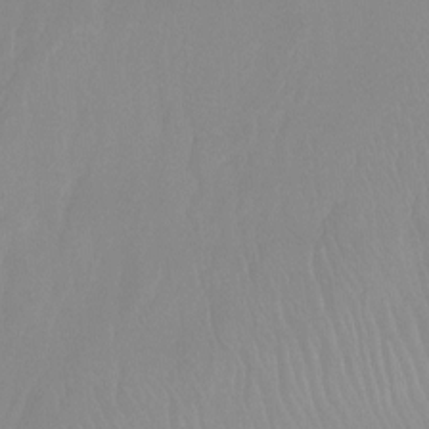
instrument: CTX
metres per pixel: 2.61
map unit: Nhu
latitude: -14.2929
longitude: -54.8569
